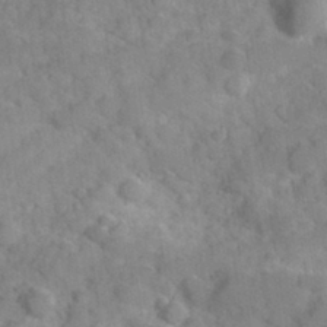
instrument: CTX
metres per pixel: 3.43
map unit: Hve
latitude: 31.8773
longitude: 151.5210
